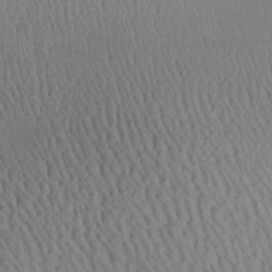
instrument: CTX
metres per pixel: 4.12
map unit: Aa
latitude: 25.4048
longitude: -134.2900
